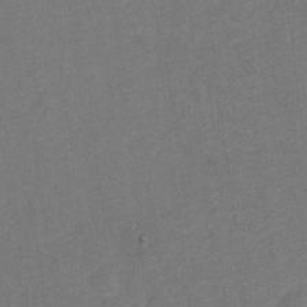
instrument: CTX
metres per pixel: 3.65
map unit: Hto
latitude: -0.2740
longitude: -34.5356
